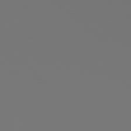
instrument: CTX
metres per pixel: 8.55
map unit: Ap
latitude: -78.3684
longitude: -96.0444
